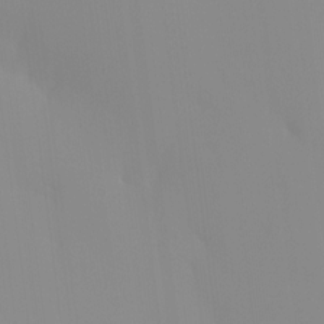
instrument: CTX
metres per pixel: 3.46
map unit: HNhu
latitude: 2.0255
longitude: 8.0850
